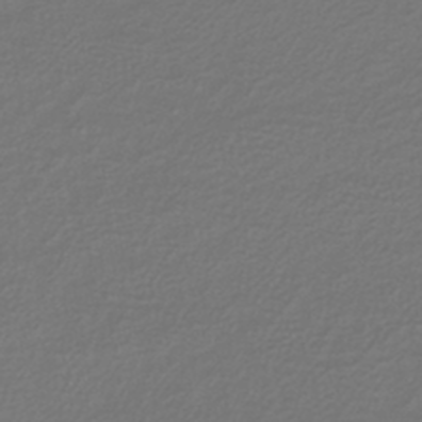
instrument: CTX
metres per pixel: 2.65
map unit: lHb
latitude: -43.7855
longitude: 69.3698
